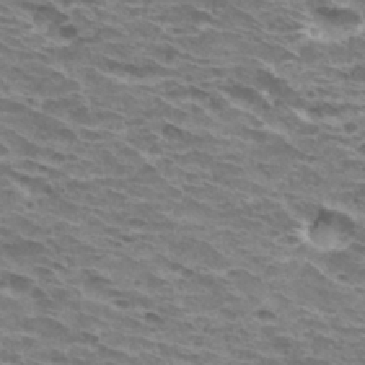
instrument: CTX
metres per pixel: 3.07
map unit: Hto
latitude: 32.1956
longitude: -40.5167
